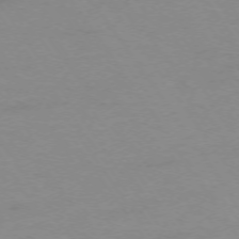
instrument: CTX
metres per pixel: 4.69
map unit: Ap
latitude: -74.1795
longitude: -79.9150
